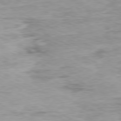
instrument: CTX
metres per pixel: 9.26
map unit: Ap
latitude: -80.3307
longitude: -75.3671
